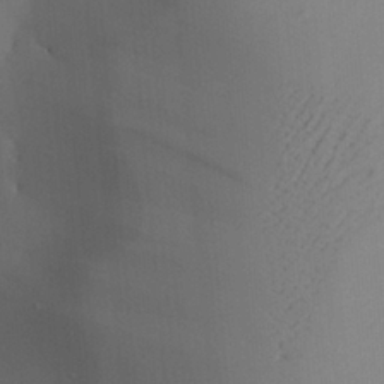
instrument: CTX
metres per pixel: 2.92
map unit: Aa
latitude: 27.8395
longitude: -131.7450
